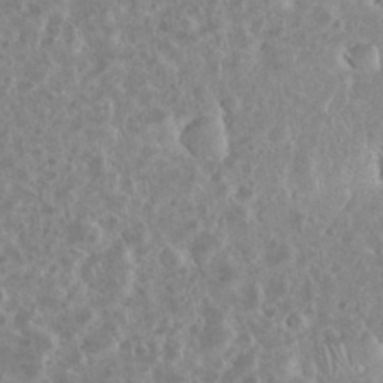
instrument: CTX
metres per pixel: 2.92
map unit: eHh
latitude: 34.4223
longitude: -61.8961
